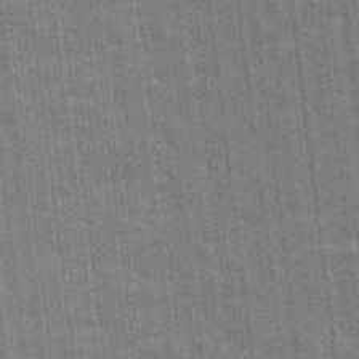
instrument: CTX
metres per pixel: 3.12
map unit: eHh
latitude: 7.3482
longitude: -74.6302
